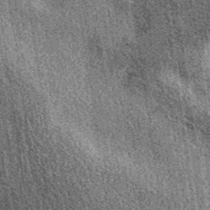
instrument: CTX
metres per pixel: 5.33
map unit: eAb
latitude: 38.2711
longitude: 107.5966
